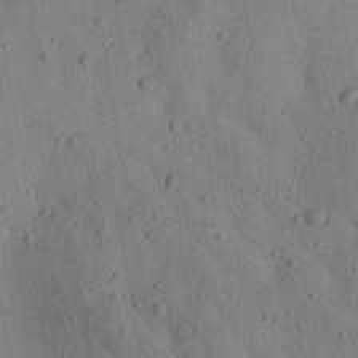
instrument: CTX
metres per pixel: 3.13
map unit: Aa
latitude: 23.0080
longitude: -142.8947
